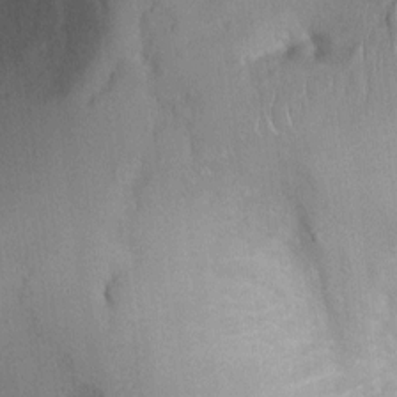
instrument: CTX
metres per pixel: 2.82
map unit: Nhu
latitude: 0.7813
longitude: -18.1011
